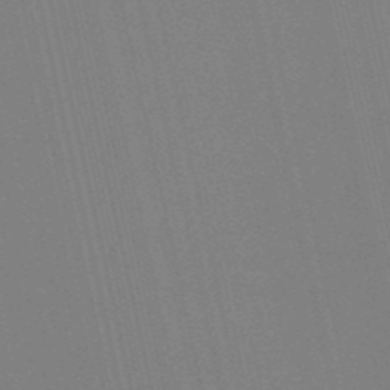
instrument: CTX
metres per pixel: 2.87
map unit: eHb
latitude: -50.4251
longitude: 77.0675
